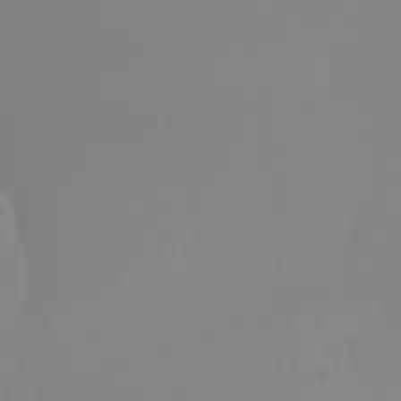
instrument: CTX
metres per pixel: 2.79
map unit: Ht
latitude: -15.1054
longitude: -51.0269
